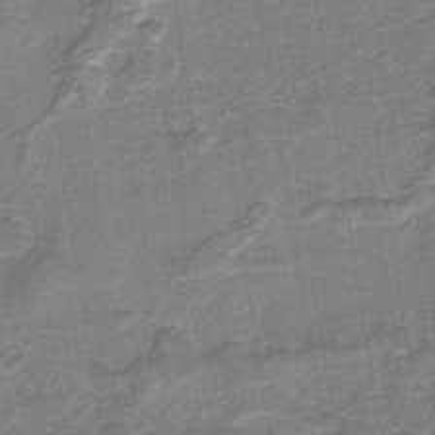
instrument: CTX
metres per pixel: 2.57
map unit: HNb
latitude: -35.2187
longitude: 54.3306
